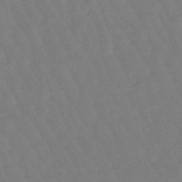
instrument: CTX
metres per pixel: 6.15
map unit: lHb
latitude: -49.1998
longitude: 76.2362
